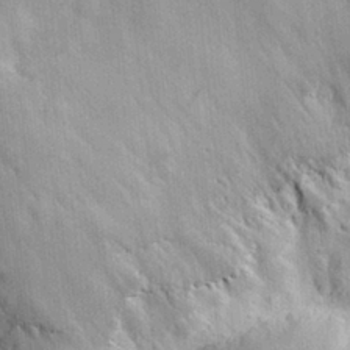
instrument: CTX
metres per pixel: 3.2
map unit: eHh
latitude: 29.2348
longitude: -80.3656
